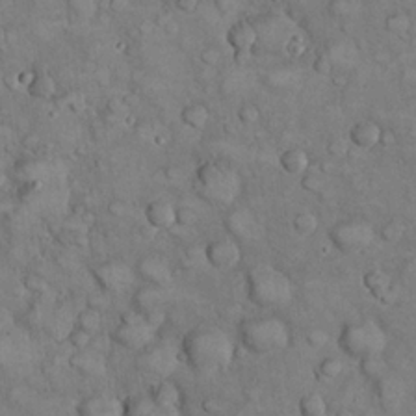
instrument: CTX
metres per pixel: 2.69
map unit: eHh
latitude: 22.4412
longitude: -59.9717
